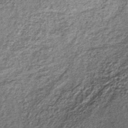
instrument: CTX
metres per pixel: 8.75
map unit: lHb
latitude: -36.9352
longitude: 65.3321
